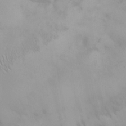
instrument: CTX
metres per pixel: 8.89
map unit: eHh
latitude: 26.0255
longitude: -64.7246
